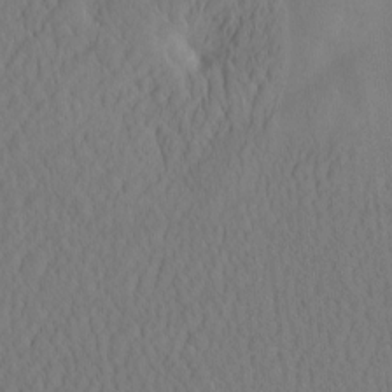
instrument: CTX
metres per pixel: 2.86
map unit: eHh
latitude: -2.9919
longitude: 16.2929
